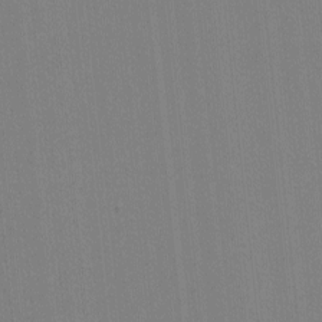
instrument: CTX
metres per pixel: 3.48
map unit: lHvf
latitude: -11.5210
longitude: -103.6316
